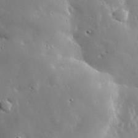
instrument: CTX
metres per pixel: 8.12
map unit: eHh
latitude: 30.5168
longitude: -80.8758
